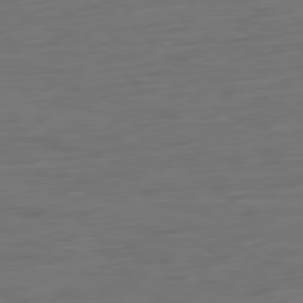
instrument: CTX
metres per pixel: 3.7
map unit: Ap
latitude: -79.7666
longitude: -64.5546
